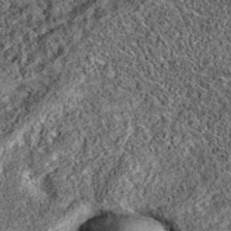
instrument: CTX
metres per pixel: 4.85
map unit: eAb
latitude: 36.0633
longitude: 108.3117
